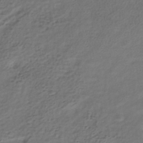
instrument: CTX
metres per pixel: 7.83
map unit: HNhu
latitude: -39.7289
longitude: 102.6519
